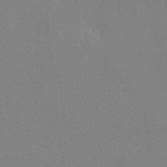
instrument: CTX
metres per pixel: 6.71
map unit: Ave
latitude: 2.6868
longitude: -112.9136
